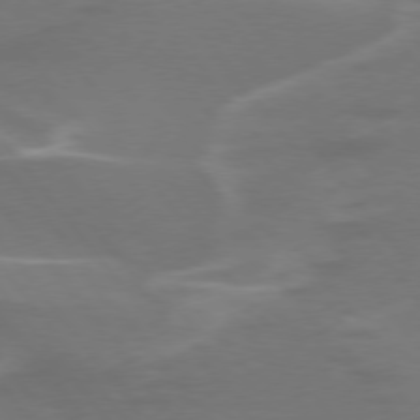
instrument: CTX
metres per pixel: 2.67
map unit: lApd
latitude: 75.1592
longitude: -62.8380
